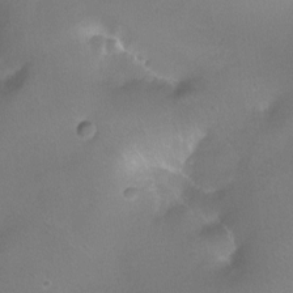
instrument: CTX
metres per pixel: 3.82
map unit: Ht
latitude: -11.3699
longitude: -44.0444
